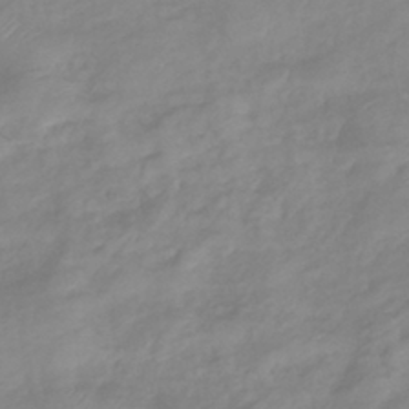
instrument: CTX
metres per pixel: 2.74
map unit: eHb
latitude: -40.3495
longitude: 81.0298
